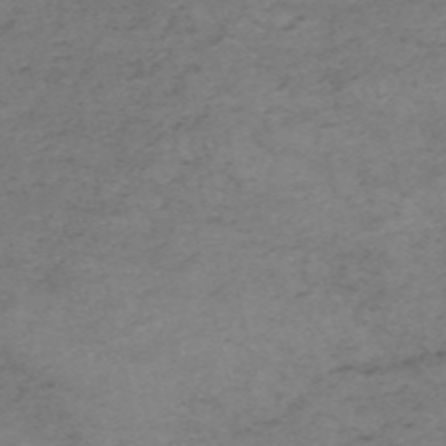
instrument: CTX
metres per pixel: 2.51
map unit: HNb
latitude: -55.5021
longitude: -44.6112
